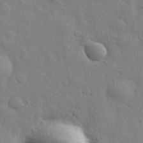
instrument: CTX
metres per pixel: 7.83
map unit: eHh
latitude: 28.9513
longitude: -74.9136
